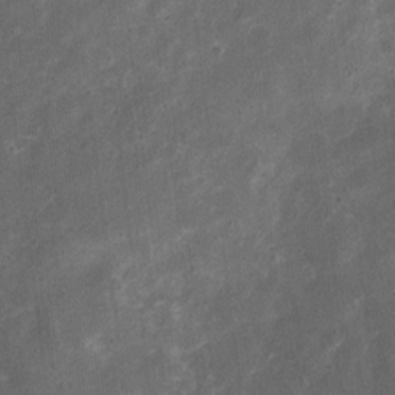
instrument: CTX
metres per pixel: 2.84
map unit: Nhu
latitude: 3.2537
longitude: -16.4223
